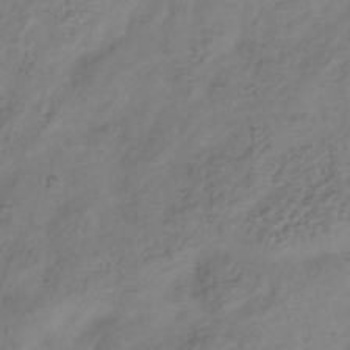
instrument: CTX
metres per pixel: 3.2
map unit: Hve
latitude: -35.1809
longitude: 89.2943
